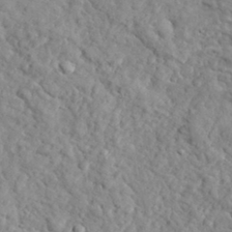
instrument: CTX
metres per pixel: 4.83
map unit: lHvf
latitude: 35.2914
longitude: -86.2522
